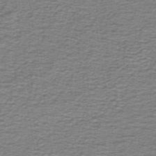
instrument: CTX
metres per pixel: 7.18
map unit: lHb
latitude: -41.4643
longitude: 55.0864
